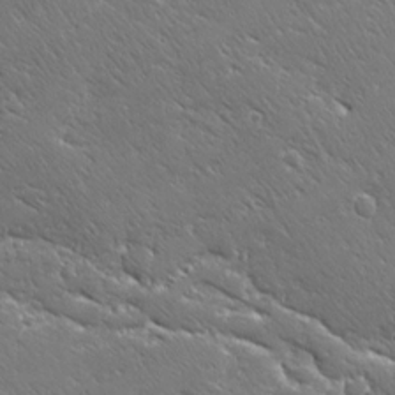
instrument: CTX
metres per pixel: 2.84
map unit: Ave
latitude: 20.2334
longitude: -137.1215
